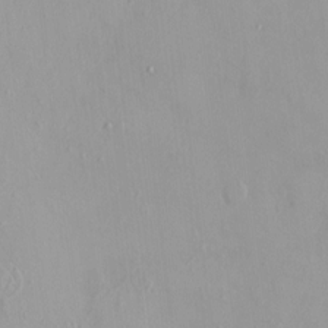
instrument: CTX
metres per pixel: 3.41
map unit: HNhu
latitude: 3.1781
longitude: 7.1998
